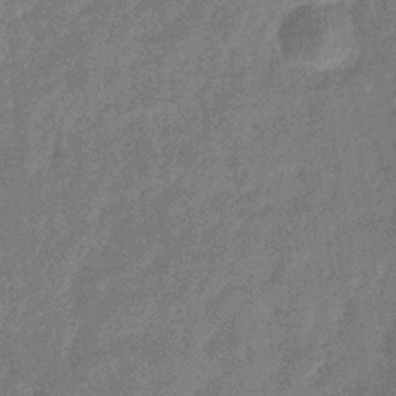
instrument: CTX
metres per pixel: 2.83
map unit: eHb
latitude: -31.3887
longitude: 74.4818
